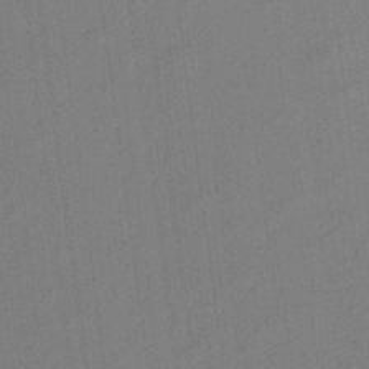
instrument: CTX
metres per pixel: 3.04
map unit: Aa
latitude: 20.8380
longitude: -140.8758
